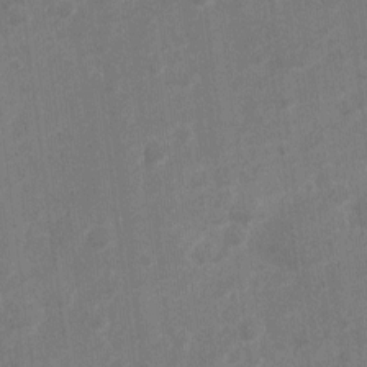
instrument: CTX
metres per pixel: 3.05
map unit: Nve
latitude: -19.5210
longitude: 108.2361
